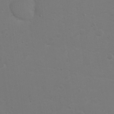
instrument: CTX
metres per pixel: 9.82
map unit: Nhu
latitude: 4.1011
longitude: -27.3293
